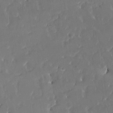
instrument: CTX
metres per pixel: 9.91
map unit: HNhu
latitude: 4.5546
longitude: 10.0850
